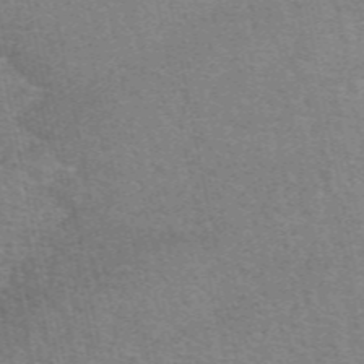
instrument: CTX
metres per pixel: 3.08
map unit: eAb
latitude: 51.0836
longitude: 108.5574
